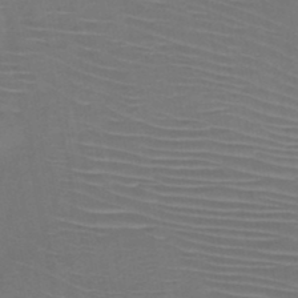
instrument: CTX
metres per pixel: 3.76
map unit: HNb
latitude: -47.3131
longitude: -42.5735
